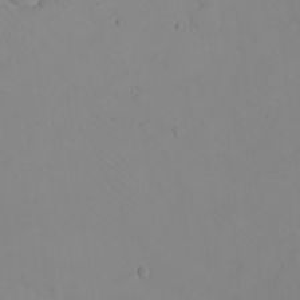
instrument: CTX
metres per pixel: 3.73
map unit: eHh
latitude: -9.5399
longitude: -68.1389
